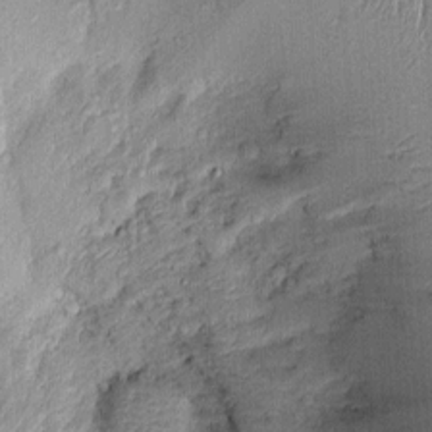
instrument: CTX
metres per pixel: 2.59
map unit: Htu
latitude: -4.2739
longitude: 158.5952
